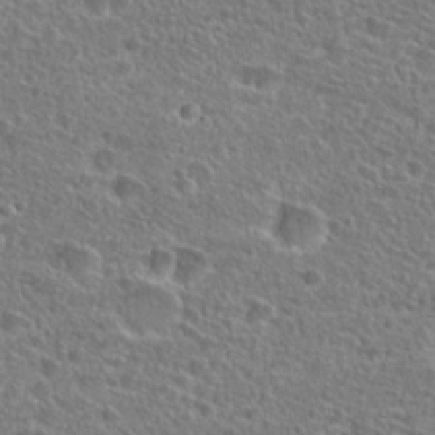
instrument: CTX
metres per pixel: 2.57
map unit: Hto
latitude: 25.5749
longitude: -46.1767
